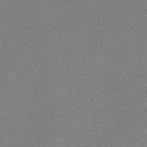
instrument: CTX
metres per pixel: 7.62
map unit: lHb
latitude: -34.7085
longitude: 65.2754
